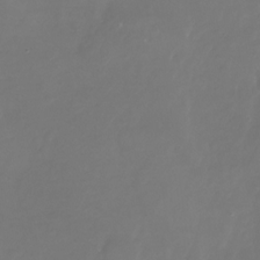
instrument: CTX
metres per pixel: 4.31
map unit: Nhu
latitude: -28.3684
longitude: -71.8772
